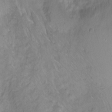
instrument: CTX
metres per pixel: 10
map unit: Nhu
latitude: -8.2928
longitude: -42.6680
